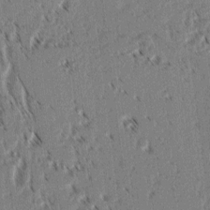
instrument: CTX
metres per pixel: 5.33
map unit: lAvf
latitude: 2.8569
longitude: -105.8206
